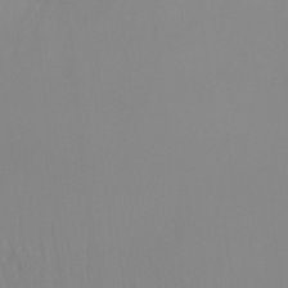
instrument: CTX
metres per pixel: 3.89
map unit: Ht
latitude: -8.3117
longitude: -32.2711
